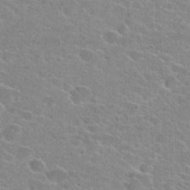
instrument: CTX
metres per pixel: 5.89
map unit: Hto
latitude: 23.9717
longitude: -43.9717
